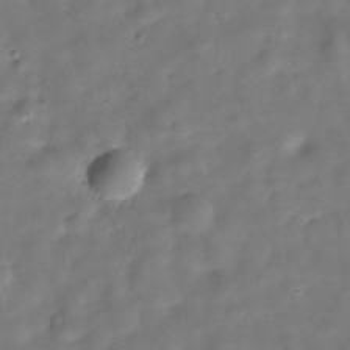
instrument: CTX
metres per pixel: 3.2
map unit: Hve
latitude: -30.5196
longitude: 92.6329
